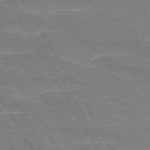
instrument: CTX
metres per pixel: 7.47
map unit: lApd
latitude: 72.8380
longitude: -55.7072
